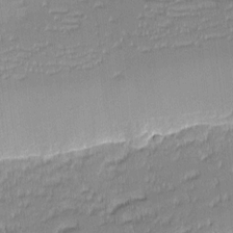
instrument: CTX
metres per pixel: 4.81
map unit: eHh
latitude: -2.3495
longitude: -82.7057
